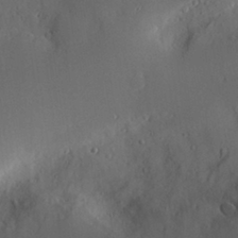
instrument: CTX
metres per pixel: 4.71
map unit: Nve
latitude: -8.4629
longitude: 175.0108
